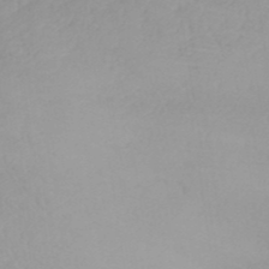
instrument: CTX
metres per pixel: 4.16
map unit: ANa
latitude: 41.8961
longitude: 54.2740
